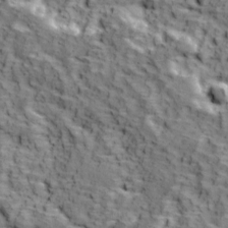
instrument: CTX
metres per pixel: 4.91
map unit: Ave
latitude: 11.7450
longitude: -105.1026
